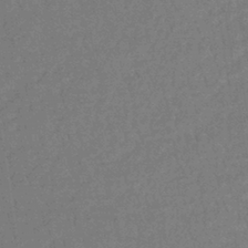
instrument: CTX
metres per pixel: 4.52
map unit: lHb
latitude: -35.9178
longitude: 68.7652
